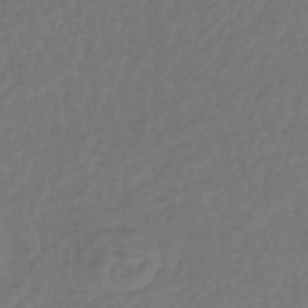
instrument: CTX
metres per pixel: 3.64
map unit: lHb
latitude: -38.9542
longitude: 72.3306
